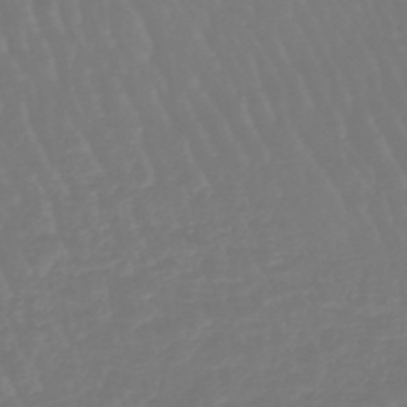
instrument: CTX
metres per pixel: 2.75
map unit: eHb
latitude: -46.5951
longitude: 79.6721
